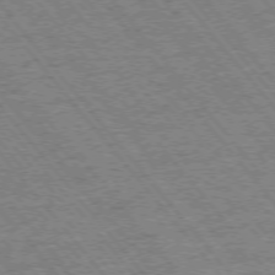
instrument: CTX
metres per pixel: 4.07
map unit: Ap
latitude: -75.9745
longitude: -87.2537
